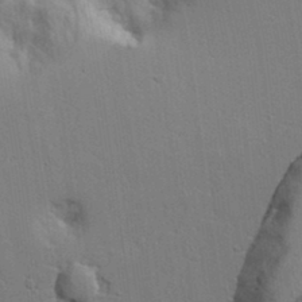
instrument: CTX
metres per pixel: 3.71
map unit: lAvf
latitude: 23.6694
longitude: -110.2523
